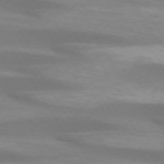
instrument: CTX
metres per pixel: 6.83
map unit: lApd
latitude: 73.4049
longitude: -53.3482
